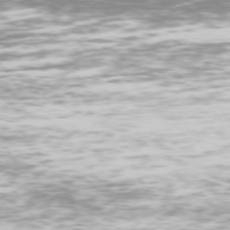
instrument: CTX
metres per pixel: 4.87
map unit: Hpe
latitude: 74.0444
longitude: -123.4993
